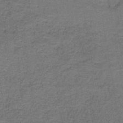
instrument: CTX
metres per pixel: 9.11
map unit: HNb
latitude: -37.4643
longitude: 51.9367
